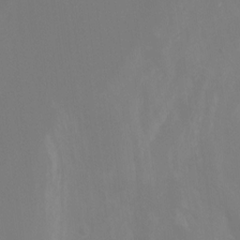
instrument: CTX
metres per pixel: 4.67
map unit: Ht
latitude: -12.6519
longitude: -50.4223
